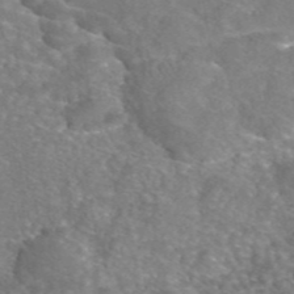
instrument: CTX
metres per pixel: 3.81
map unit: eAb
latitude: 45.5938
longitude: 106.8597
